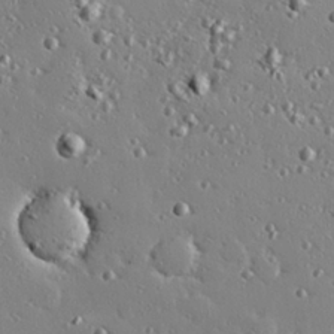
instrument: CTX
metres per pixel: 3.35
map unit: Hve
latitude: 26.4412
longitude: -93.0269
